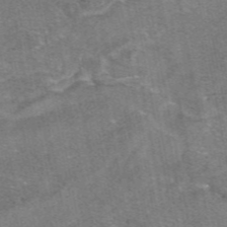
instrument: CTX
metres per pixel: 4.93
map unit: eAb
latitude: 47.4616
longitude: 103.8800
